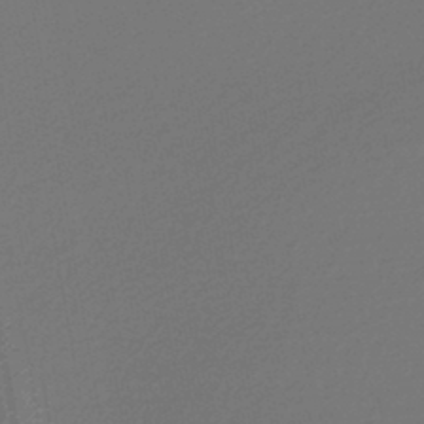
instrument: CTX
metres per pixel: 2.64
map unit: lHb
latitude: -44.8597
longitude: 65.0298
